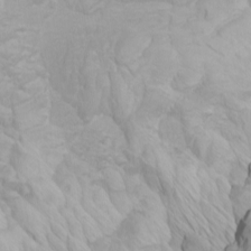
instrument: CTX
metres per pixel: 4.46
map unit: Htu
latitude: -4.1983
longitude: -73.3482
